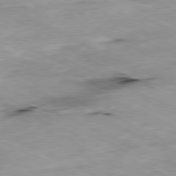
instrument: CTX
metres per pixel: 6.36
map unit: Ap
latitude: -80.0850
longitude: -67.0080
